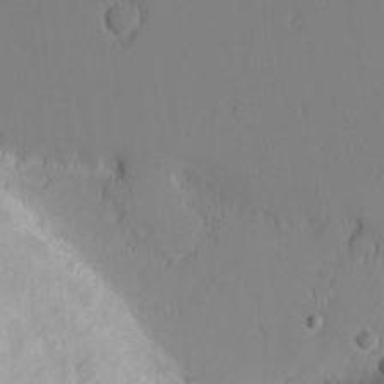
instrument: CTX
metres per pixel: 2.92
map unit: Nhu
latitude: -3.0108
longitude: -72.3279
